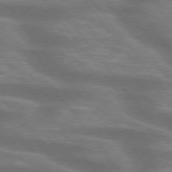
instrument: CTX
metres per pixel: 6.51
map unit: lApd
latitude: 75.2726
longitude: -57.7449
